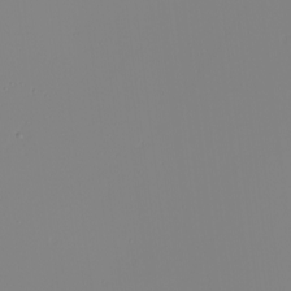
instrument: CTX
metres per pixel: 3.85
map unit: Nhu
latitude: -6.1794
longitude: -95.1592
